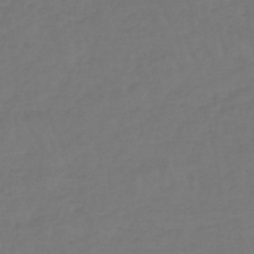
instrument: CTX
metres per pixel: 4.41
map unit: lHb
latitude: -45.4077
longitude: 68.4251
